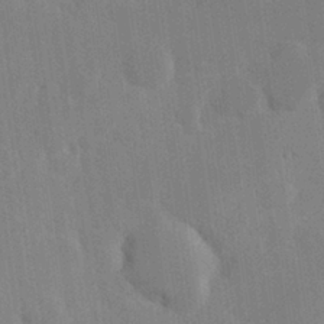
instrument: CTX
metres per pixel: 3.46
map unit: Hve
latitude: 26.6113
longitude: 150.8597
